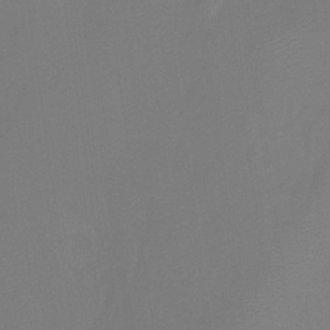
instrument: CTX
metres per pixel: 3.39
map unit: HNhu
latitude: -27.8989
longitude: 75.1432
